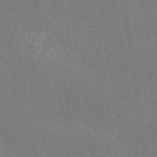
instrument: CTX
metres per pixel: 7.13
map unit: eAb
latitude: 46.9892
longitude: 114.8219
